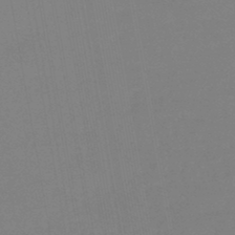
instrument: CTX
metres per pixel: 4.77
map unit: lHb
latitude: -46.3117
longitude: 68.9541
